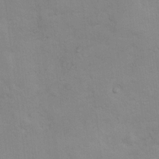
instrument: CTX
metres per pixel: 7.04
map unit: Nhu
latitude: 10.6491
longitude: -25.6504
